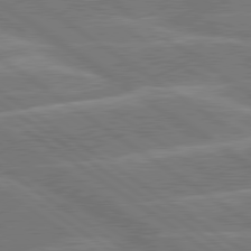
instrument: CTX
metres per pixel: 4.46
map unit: lApd
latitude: 79.8206
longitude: -121.6883
